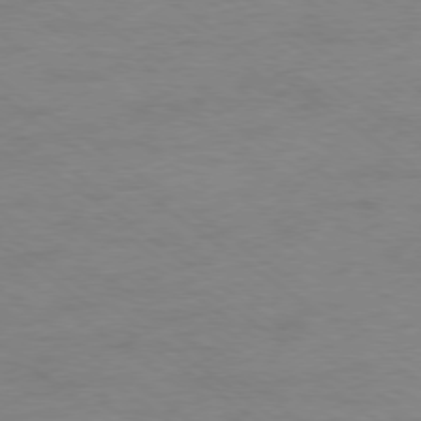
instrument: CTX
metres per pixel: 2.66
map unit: Ap
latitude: -78.8597
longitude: -96.6679
